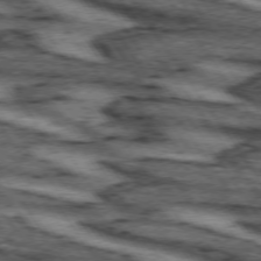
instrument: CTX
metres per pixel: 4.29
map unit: lApd
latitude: 73.7828
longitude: -73.5749
